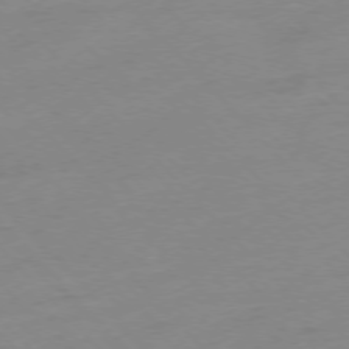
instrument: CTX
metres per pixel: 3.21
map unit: Ap
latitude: -77.0675
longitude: -63.9906
